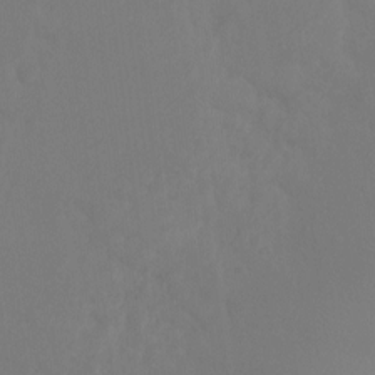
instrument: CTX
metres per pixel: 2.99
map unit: Ht
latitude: -10.0661
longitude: -33.7828
